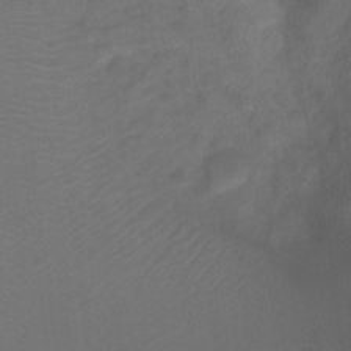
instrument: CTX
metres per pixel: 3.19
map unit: Ht
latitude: -11.1053
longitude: -35.1781
